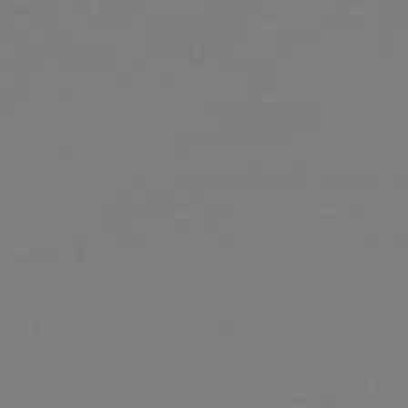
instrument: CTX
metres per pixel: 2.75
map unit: Ap
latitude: -76.1228
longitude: -93.6882
